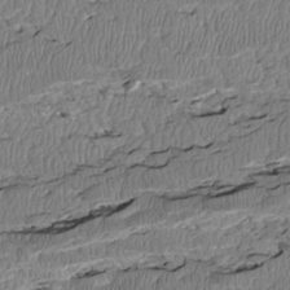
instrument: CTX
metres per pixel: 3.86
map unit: Htu
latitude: 2.9136
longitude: 149.3510
